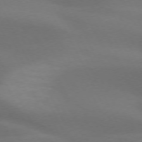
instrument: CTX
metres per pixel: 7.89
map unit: lApd
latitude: 73.0270
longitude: -49.2159
